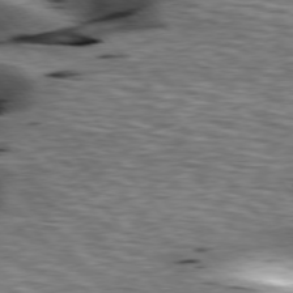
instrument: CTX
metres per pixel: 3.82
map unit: lApd
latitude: 76.5545
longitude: -60.9702
